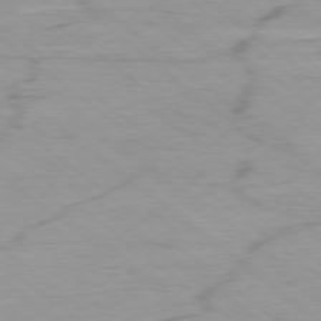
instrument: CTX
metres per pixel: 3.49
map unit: Ap
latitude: -78.6329
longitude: -78.1389
